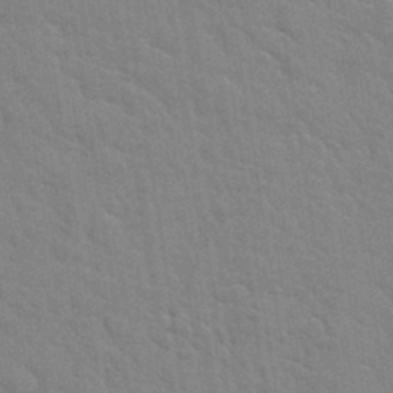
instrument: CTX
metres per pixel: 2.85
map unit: Hto
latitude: 34.0822
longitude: -51.7827
